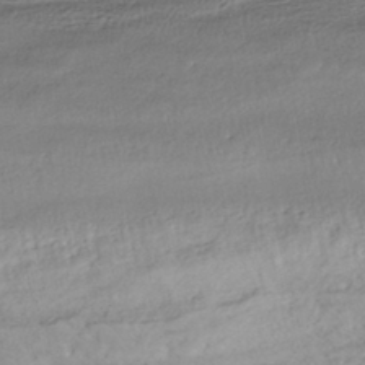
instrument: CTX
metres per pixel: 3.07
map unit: HNhu
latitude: -42.3684
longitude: 104.2172
